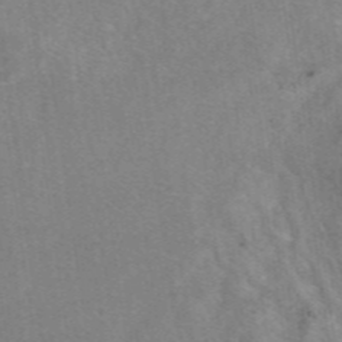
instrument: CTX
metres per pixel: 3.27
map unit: eAb
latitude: 47.7261
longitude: 115.2187
